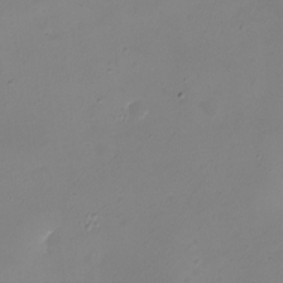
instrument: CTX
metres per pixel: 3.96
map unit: eHh
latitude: -5.7288
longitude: -78.0822
